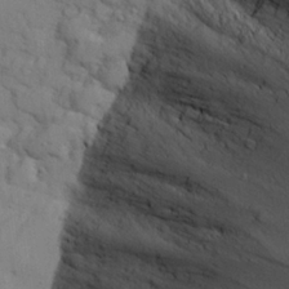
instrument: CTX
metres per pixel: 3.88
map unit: eHh
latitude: 26.2145
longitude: -75.2537
